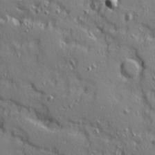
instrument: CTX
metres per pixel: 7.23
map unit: Ave
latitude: 10.8758
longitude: -101.8394
